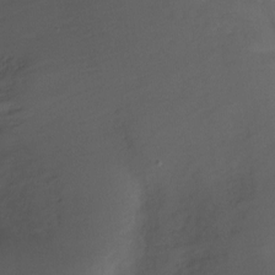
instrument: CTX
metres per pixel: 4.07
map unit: Ht
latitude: -10.0661
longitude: -46.7247
